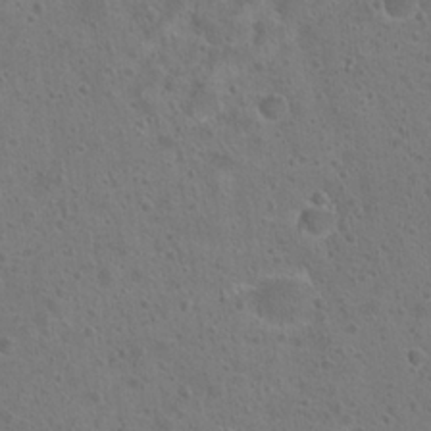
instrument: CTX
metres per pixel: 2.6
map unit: Hto
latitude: 22.4790
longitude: -48.6490
